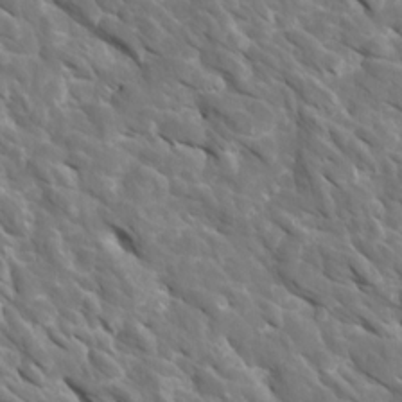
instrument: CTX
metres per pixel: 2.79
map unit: Htu
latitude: 1.6127
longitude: 142.9163
